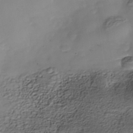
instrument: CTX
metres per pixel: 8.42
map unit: Nhe
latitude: -38.0472
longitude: -117.0270
